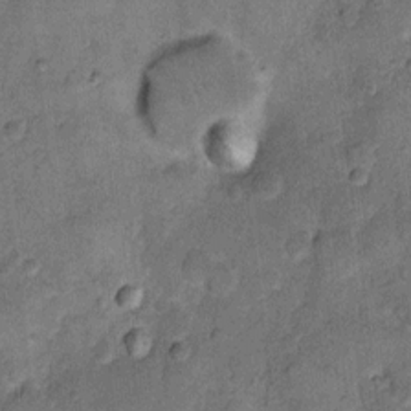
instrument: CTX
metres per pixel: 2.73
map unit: eHh
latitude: 11.0648
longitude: -63.7072
